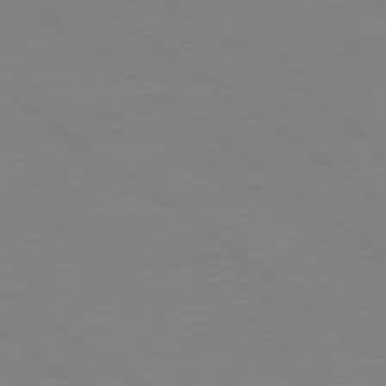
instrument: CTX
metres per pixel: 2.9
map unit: Hpe
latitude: 79.0837
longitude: -124.4979
